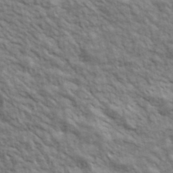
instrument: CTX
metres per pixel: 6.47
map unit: lHvf
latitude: 39.3293
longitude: -89.5749
